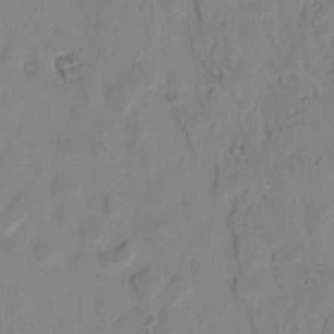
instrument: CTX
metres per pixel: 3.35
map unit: lAvf
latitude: 8.1200
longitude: 169.3509
